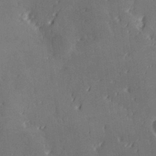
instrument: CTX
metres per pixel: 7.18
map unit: Hve
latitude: 28.7813
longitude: 145.1620
